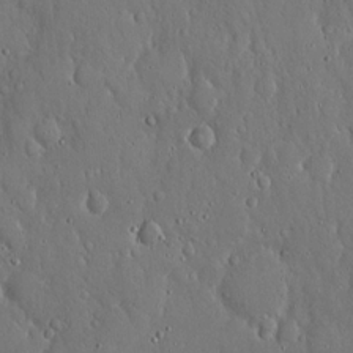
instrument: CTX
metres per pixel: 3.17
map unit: Hto
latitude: 18.0822
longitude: -60.1011
